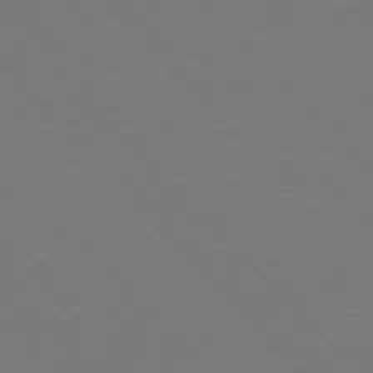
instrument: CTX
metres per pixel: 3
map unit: Hpe
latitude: 76.7246
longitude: -167.4048
